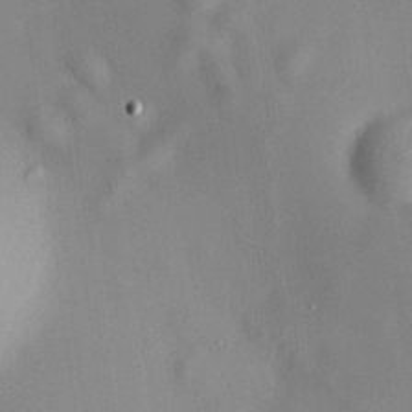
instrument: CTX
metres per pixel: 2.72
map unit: HNhu
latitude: 12.1578
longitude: 11.3699
